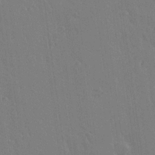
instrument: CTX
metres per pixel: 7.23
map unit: lAvf
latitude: 14.2712
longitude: -126.9325
